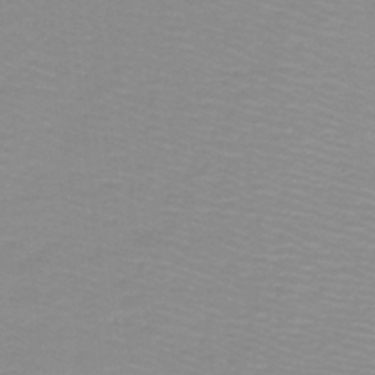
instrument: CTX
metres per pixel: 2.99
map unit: lHb
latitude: -44.2173
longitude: 53.2187
